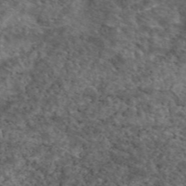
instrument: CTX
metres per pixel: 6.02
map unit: eAb
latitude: 46.2901
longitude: 113.7100
